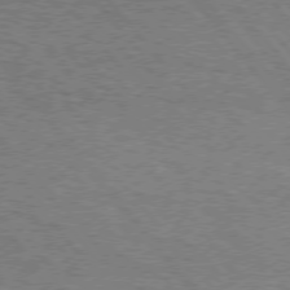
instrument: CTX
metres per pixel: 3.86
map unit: Hpe
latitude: 75.2159
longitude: -151.8394
